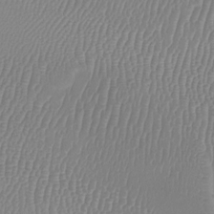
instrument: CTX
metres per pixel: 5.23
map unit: Ht
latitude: -7.2565
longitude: -19.7827
